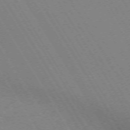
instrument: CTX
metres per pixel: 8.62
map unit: Hpe
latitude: -71.9745
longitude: 11.5399
